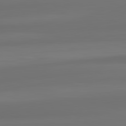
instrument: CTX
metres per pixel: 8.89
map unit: lApd
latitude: 82.1577
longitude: -173.0080
